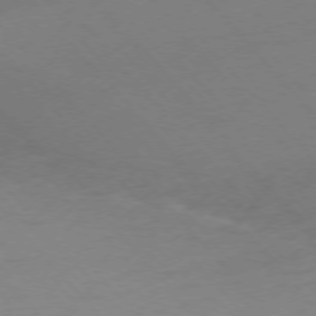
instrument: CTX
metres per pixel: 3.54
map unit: Ap
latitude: -76.2928
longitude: -70.1767
